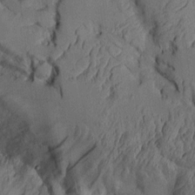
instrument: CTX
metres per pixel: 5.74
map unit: Aa
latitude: 9.1025
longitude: -127.5182
